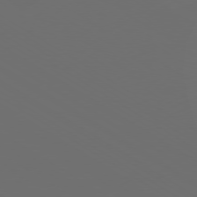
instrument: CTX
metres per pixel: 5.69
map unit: Ap
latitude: -79.3698
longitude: -92.3278
